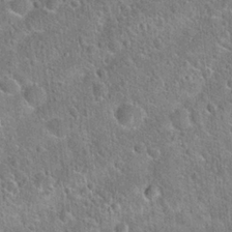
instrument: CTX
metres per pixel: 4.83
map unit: Hto
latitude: 21.5560
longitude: -51.2726
